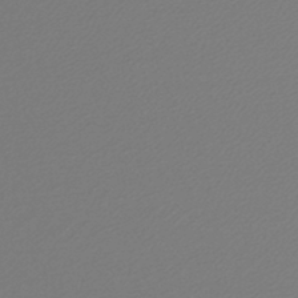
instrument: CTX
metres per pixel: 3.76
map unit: lHb
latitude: -45.5588
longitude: 59.9556
